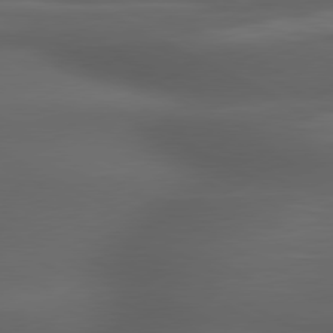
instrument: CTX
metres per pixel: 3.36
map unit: lApd
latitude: 79.4238
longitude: -119.7449
